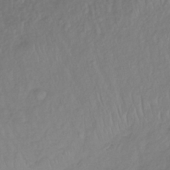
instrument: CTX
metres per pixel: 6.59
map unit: lHb
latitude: -36.1794
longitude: 69.6532
